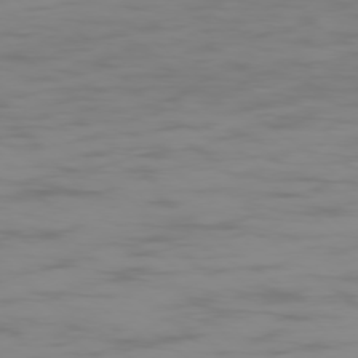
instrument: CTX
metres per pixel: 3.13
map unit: Ap
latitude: -78.0661
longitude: -94.8758
